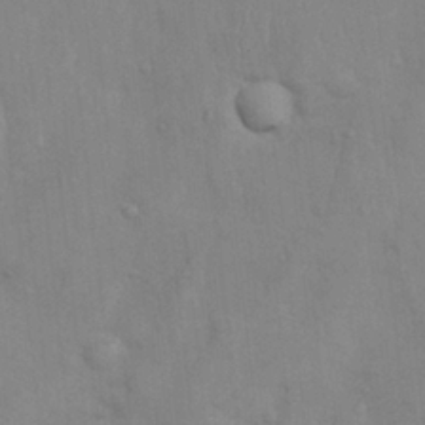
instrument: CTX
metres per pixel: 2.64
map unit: Nhu
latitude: 5.9528
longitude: -24.1388
